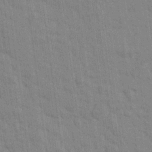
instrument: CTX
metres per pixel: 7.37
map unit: lHvf
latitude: 15.0837
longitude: 178.9352
